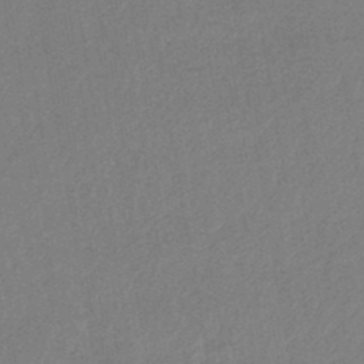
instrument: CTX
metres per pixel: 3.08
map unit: lHb
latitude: -44.6896
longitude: 64.6141
